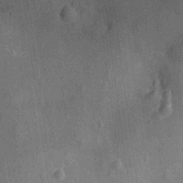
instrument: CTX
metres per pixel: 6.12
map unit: Ht
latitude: -12.4062
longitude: -23.9717
